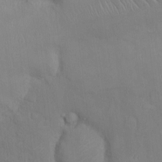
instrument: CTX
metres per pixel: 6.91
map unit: Ht
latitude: -4.7274
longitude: -13.8206
